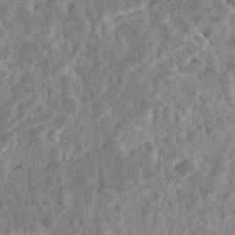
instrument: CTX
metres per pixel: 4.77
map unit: Ave
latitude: 18.2333
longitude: -135.2915
